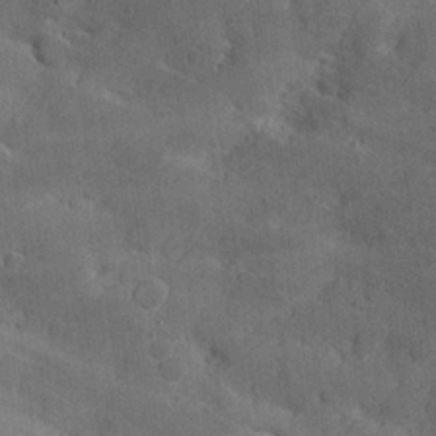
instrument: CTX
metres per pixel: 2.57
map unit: Hve
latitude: 24.4412
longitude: 148.0661
